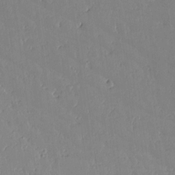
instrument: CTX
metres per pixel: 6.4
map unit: lAvf
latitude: 15.9339
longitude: -127.2726
